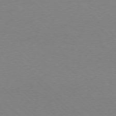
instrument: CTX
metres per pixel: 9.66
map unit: Ap
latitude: -78.3117
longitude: -91.2537
